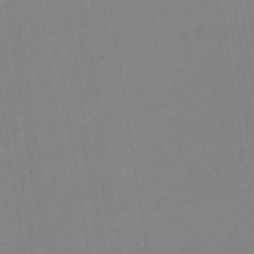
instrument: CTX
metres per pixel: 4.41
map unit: eHb
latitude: -48.1984
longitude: 87.6911
